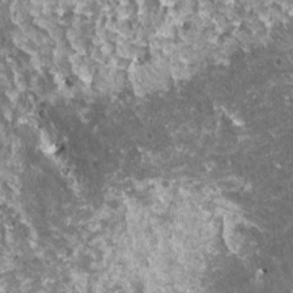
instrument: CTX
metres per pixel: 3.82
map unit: HNhu
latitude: 2.6112
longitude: 5.9745
